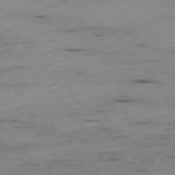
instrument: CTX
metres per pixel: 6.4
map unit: Ap
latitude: -76.5196
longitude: -89.7072
